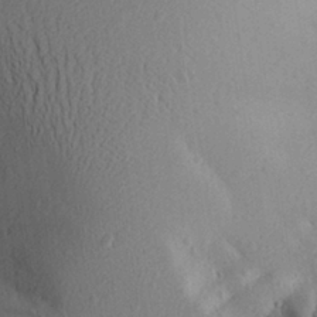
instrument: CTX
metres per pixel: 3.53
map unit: Aa
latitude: 27.9150
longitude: -145.2159
